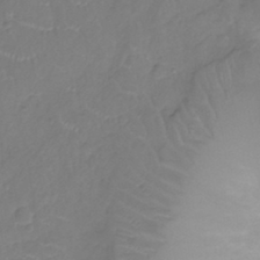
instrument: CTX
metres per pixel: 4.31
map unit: Nhu
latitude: -11.8045
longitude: -22.6301
